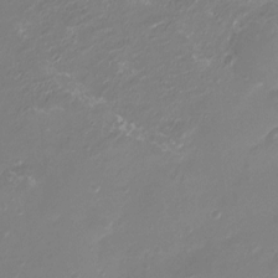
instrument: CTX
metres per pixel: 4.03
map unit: Ht
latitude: -6.3495
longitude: -25.6127
